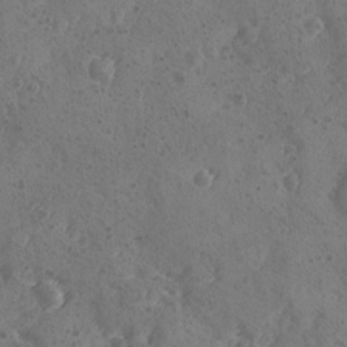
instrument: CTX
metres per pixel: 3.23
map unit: Ave
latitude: -8.9164
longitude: -118.1389
